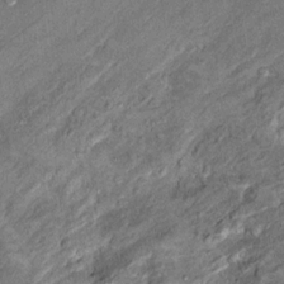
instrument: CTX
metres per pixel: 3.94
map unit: Hto
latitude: 10.9136
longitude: -36.4979
